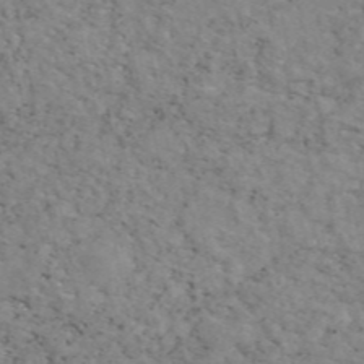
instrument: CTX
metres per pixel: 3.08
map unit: eAb
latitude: 47.9717
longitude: 115.8044
